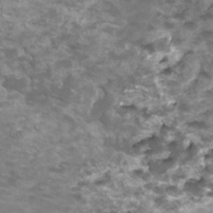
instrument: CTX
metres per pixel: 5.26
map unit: HNhu
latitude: 2.3278
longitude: -1.0836
